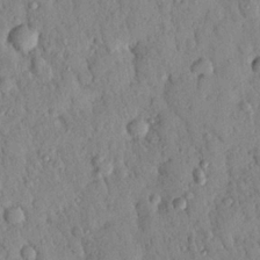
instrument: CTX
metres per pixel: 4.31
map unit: Nhu
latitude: 21.9528
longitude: -77.3481
